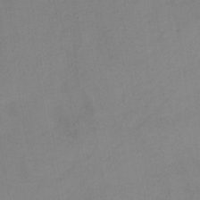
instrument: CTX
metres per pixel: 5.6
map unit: HNb
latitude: -31.5021
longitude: 62.0094
